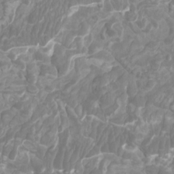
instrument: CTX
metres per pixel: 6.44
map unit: Htu
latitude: -10.1039
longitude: -74.7813
